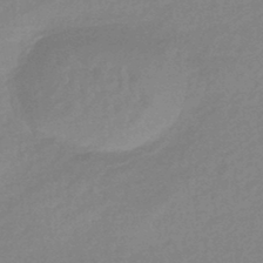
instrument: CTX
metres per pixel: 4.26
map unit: HNhu
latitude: -44.0661
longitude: 89.7477
